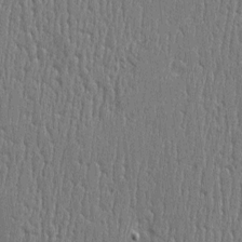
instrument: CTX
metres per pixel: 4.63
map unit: Htu
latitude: -5.5021
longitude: 175.6532
